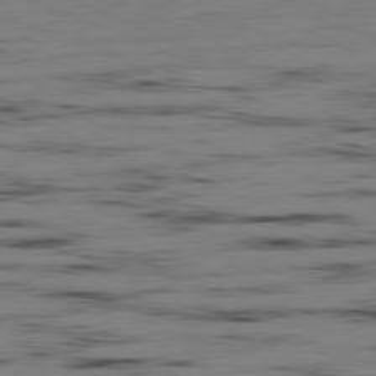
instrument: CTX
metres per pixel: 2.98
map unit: Ap
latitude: -82.1606
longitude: -74.9892
